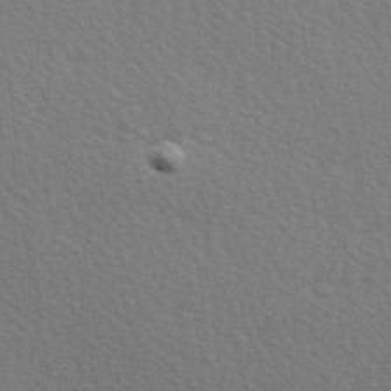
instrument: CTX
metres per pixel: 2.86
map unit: Hve
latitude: 26.3089
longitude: -93.9906
